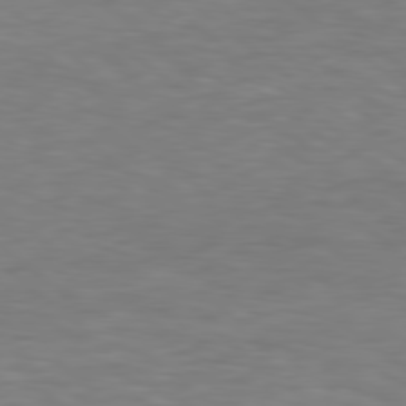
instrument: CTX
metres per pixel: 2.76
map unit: Hpe
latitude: 79.2348
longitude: -128.3278
